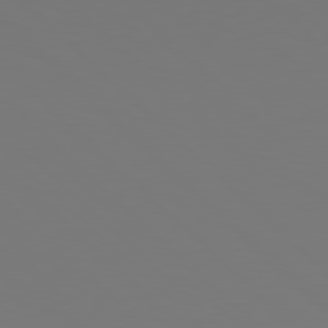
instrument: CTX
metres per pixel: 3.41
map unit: Hpe
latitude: 78.0822
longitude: -172.9702
